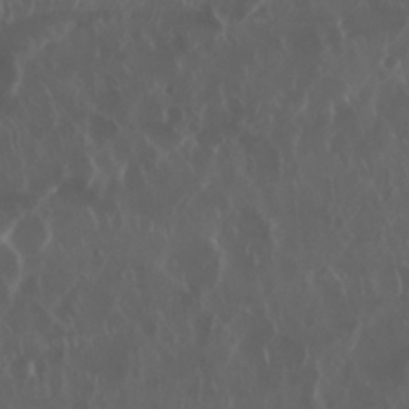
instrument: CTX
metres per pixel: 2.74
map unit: Nhu
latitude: 29.8016
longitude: -59.6883
